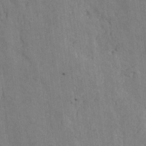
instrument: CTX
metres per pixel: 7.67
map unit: lAvf
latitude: -5.7855
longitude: -114.3845
